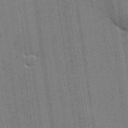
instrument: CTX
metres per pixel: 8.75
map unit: lHvf
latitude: 19.4237
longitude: 142.8030
